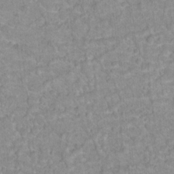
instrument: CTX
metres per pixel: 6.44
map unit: Hto
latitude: 16.3467
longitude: -38.8947
